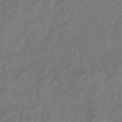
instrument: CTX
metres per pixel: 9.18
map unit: eHb
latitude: -42.5384
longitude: 83.7289
